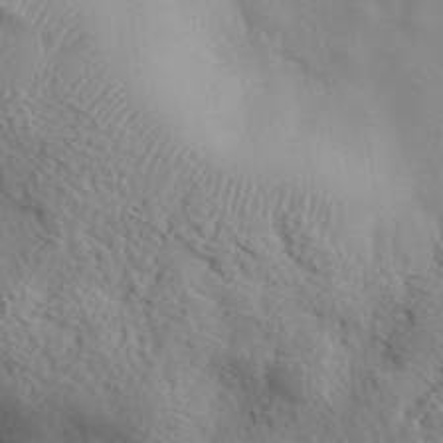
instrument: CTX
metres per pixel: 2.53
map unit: lHvf
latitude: 36.4412
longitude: -87.3104
